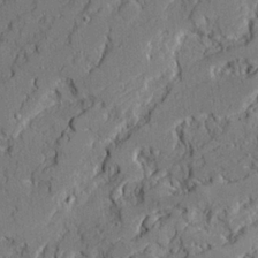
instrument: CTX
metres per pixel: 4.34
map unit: Ave
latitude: 21.4616
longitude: -128.9325
